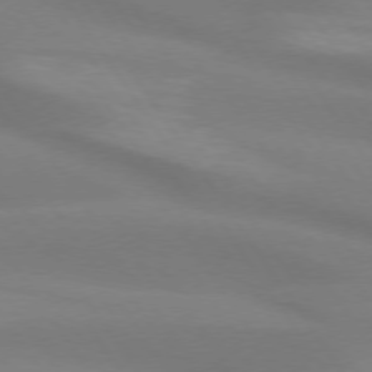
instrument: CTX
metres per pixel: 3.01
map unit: lApd
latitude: 73.9339
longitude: -49.3671
